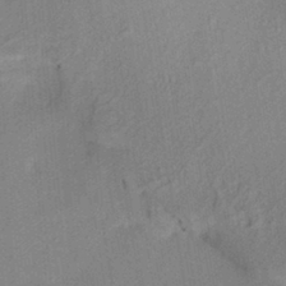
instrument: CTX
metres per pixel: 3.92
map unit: HNhu
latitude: 13.7450
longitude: 10.8597
